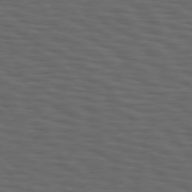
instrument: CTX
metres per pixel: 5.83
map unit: Hpe
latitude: 75.3482
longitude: -131.2915
